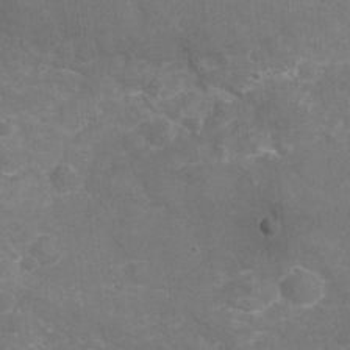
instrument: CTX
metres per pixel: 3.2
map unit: Nhu
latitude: -19.1809
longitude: -56.8002
